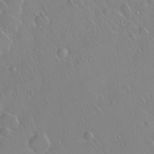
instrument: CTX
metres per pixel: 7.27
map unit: eHh
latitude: 1.8016
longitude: -54.6301
